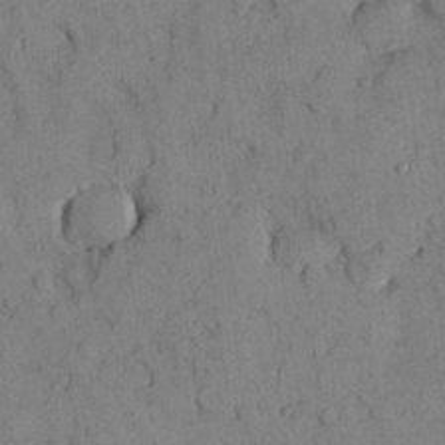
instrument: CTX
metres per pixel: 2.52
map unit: Nhu
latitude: 28.4034
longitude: -72.2901
